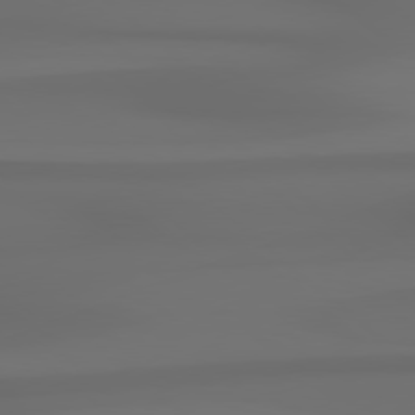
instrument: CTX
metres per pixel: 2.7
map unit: Hpe
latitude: 78.6869
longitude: -134.7057
